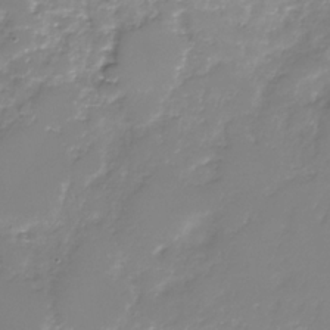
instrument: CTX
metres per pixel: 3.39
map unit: Nhu
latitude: -29.8800
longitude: -64.1200
